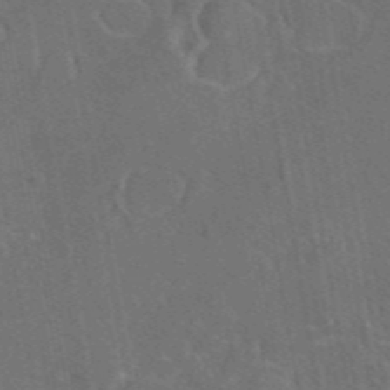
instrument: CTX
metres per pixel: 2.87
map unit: eAb
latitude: 46.1200
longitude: 108.9920
